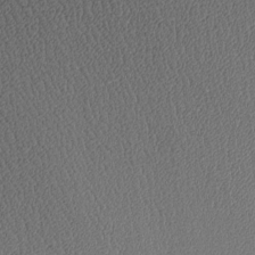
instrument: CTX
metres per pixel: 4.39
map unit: Htu
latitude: -4.6329
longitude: 175.8800
